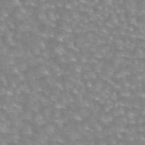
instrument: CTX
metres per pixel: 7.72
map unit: eAb
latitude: 44.6679
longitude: 105.8233
